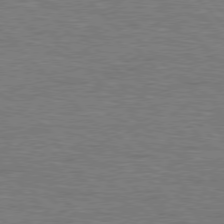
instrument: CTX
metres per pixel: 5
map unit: Hpe
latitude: 77.1214
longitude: -150.7435
